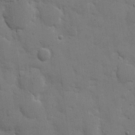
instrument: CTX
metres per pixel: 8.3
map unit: eHh
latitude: 11.8206
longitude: -67.3103
